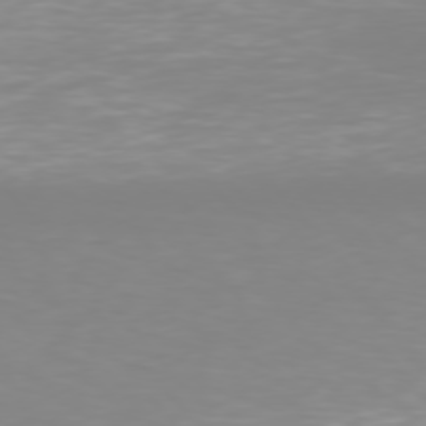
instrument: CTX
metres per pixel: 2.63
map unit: Hpe
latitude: 76.4790
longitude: -132.6868
